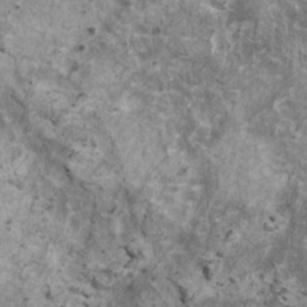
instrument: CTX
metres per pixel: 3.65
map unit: HNhu
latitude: 2.0633
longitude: 4.3306
